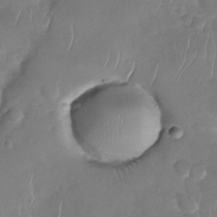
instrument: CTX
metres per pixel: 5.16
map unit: Nhu
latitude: -30.0283
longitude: -60.6301
